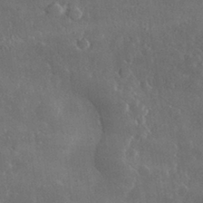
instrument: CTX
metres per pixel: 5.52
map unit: lHvf
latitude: 31.8395
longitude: -88.8947
